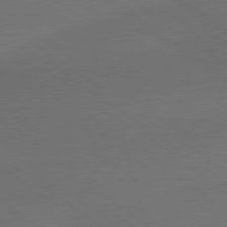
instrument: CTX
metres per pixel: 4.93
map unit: lApd
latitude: 79.4427
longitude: -177.7071
